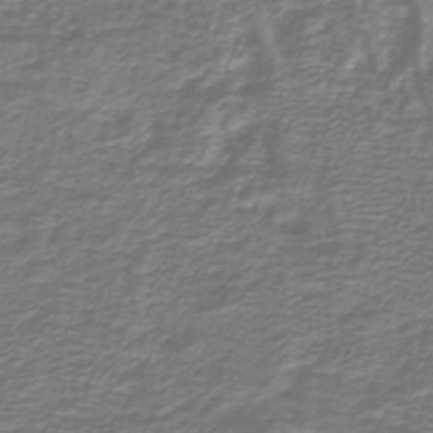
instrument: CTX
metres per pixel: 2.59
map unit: lHb
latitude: -42.8030
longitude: 57.0486
